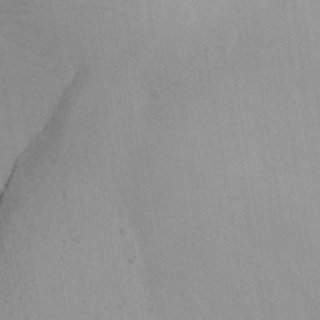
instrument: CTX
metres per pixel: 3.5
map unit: Ave
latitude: -11.0675
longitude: -120.6113
